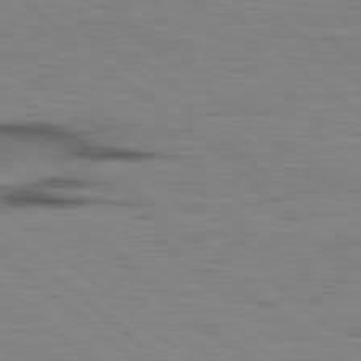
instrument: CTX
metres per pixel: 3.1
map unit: lApd
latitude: 78.4412
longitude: -49.7828
